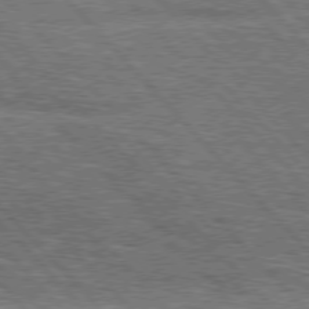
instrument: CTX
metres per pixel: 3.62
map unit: lApd
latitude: 76.2900
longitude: -75.0458
